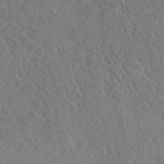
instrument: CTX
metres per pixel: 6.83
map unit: eHh
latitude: 35.5938
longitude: -139.9150
